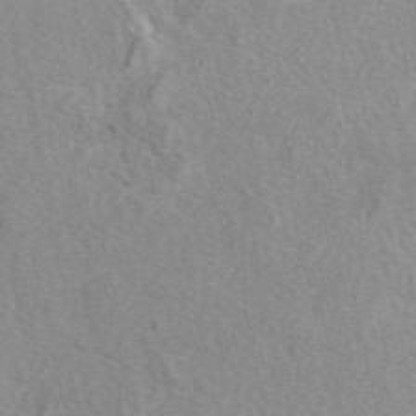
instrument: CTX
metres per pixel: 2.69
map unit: eAb
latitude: 48.5357
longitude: 113.3510
